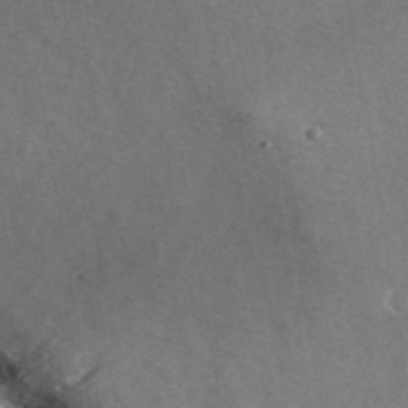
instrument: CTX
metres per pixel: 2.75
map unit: ANa
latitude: 40.2522
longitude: 17.8990
